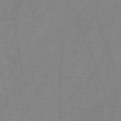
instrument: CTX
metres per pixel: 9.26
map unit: HNb
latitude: -44.9353
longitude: -39.8016
